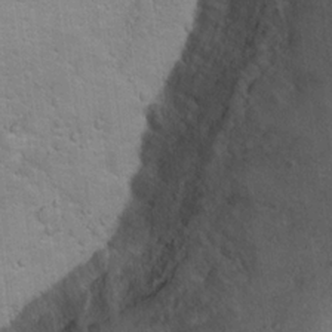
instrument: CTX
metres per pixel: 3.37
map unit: Hto
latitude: 17.5182
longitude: -36.7813
